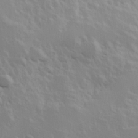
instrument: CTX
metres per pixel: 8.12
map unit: Hve
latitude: 24.7813
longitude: 145.5588
